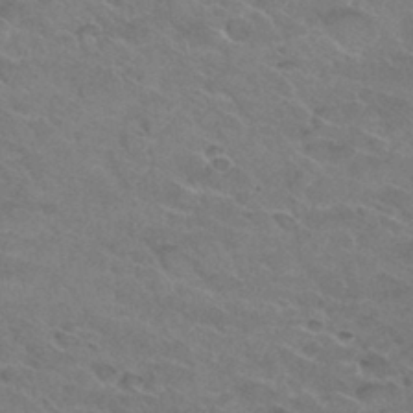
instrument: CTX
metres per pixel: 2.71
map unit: Hto
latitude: 32.3656
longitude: -48.3845
